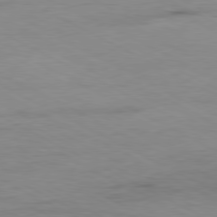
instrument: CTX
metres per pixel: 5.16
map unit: Ap
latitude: -80.8408
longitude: -92.4790
